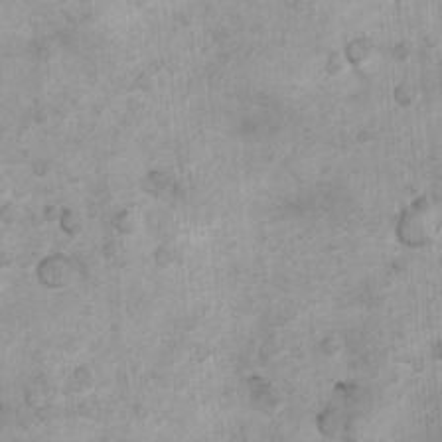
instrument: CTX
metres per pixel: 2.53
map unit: Nhu
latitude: 7.6316
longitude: -23.3671
